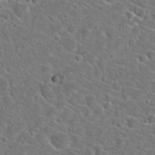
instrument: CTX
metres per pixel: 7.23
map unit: Hto
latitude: 23.0647
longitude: -45.2537
